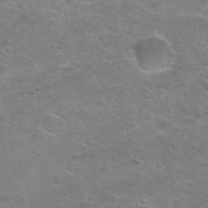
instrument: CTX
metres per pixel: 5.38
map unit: Nhu
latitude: 27.5182
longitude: -50.0255
